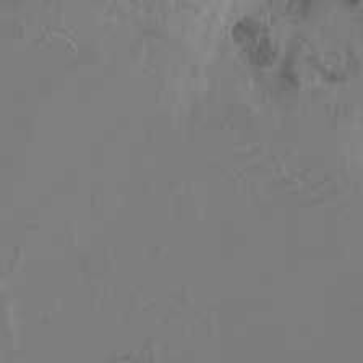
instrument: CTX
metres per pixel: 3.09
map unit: Nhu
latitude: -8.5007
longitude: -93.2537
